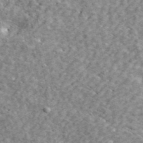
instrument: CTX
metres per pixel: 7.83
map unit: ANa
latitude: 44.5168
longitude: -85.0459
